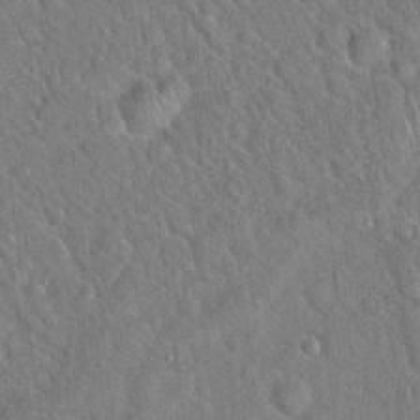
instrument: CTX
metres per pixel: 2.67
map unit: Hto
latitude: 19.0269
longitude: -52.6113
